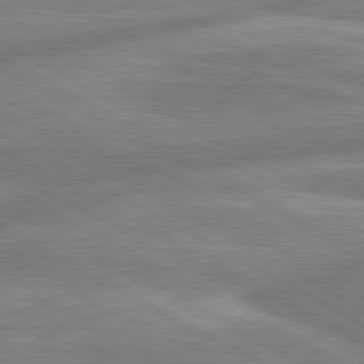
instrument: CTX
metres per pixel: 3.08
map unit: lApd
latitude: 80.5924
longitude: -166.3467
